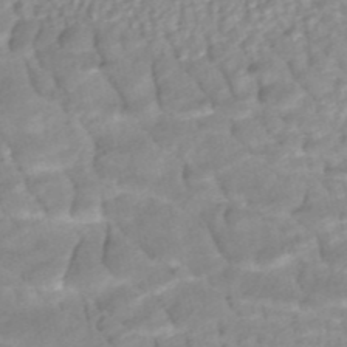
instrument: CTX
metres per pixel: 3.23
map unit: ANa
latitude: -44.8975
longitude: 104.5573
